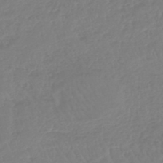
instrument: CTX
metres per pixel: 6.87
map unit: lHb
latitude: -45.0675
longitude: 70.3873
